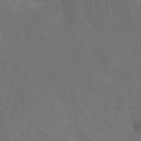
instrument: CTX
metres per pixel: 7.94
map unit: eAb
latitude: 42.4979
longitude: 104.6707
